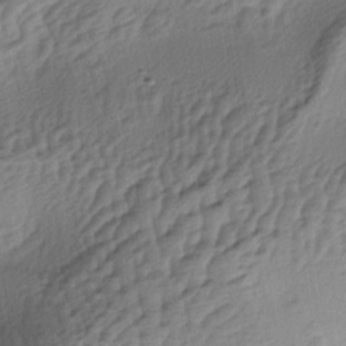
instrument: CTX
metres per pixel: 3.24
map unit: lAa
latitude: -4.5007
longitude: -123.6883
